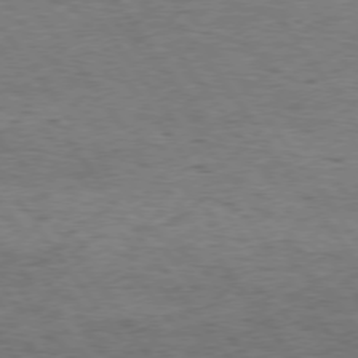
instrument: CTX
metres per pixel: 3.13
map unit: Hpe
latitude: 75.0836
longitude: -142.7057
